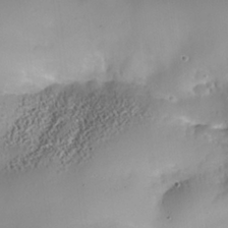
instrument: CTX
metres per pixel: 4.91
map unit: Nhe
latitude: -35.3888
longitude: -145.0458
